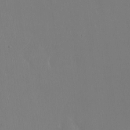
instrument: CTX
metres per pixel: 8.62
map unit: Ht
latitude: -15.4455
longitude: -41.3103
